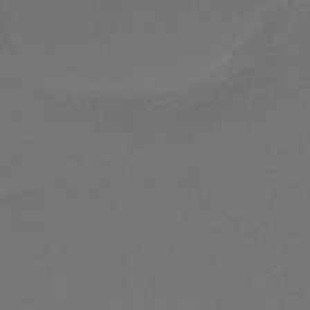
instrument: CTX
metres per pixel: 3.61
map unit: HNb
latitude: -47.6344
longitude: 56.8597
